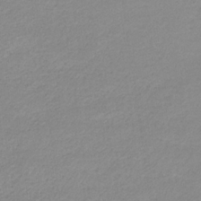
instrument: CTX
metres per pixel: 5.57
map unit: eHb
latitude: -31.9178
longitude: 68.1416
